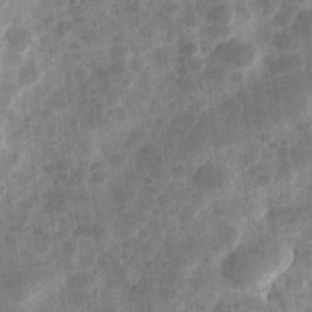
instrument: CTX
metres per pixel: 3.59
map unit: Hve
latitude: 32.6679
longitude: 151.2754
